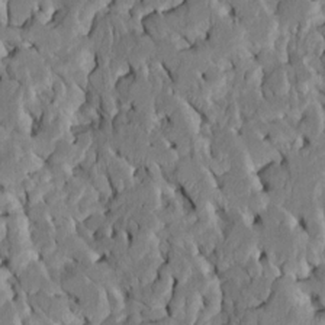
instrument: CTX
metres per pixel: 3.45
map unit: Htu
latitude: -6.9163
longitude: 145.2754
